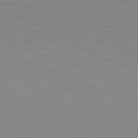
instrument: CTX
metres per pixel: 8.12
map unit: Hpe
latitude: -82.1417
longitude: 9.4454
